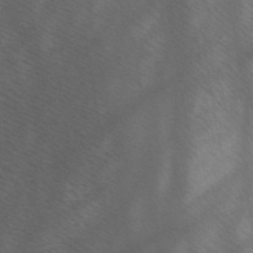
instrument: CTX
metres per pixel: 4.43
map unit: HNb
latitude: -45.3321
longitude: -41.3103
